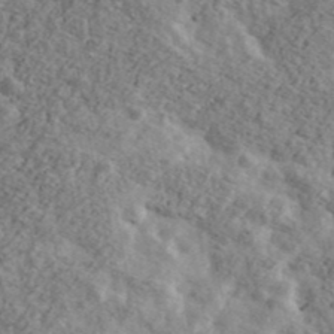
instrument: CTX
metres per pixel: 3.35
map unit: Ave
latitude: 43.5182
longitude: -110.3090
